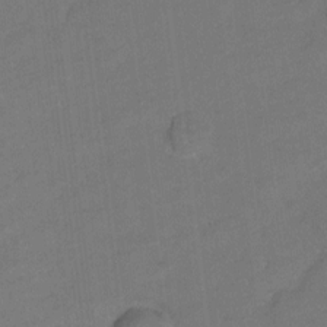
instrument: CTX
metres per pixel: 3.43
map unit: Hto
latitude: 3.9339
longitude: -32.8758
